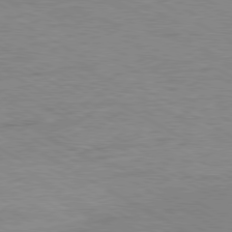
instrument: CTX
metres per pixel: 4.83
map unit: Ap
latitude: -80.6708
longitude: -87.2348
